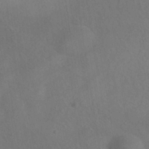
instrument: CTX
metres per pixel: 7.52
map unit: HNhu
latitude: -38.9353
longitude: 100.7841
